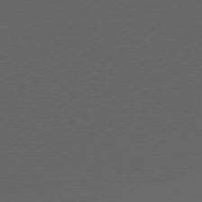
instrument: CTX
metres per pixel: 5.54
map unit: Ap
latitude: -78.8408
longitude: -76.0255
